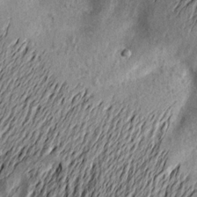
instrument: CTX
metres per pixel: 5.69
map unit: Aa
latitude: 19.6882
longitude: -145.6316
